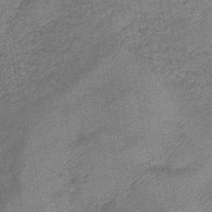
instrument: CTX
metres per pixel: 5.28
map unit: lHb
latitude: -41.8233
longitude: 79.3887
